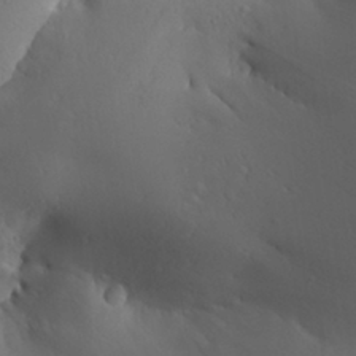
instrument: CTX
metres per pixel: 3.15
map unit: Aa
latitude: 30.4223
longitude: -143.2537
